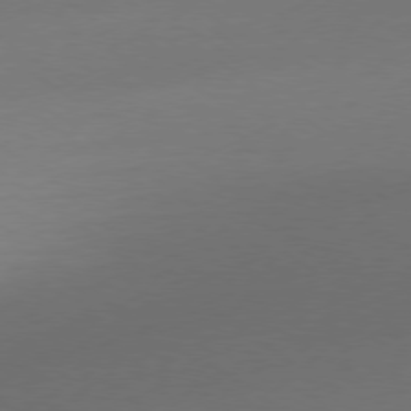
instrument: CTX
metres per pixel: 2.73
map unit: Ap
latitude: -79.1809
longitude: -97.8016
